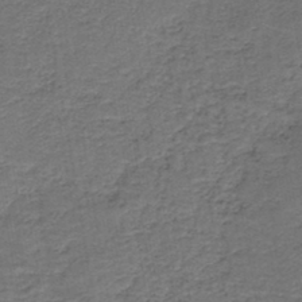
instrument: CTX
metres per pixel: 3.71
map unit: HNb
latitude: -43.1242
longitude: 51.0864
